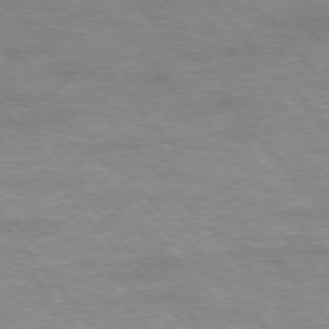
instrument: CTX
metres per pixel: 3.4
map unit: Hpe
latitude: -76.5574
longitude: -13.2726
